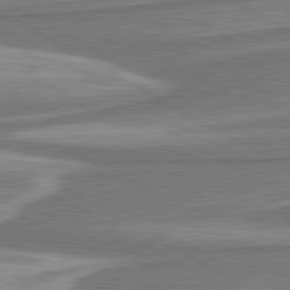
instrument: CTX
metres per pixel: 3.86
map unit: lApd
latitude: 80.4979
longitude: -178.1389
